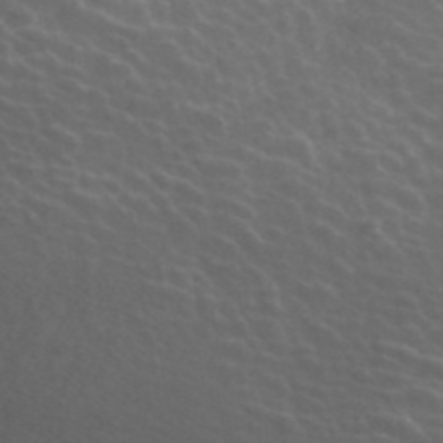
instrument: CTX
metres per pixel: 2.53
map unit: ANa
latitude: 42.7246
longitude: 24.5574
